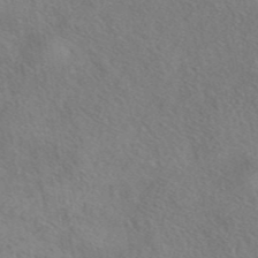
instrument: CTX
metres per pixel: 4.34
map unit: eAb
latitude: 42.4601
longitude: 111.0108
